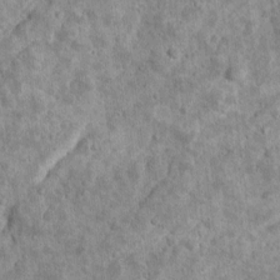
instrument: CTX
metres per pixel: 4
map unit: Ave
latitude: 16.8569
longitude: -134.3278
